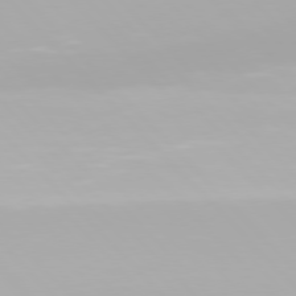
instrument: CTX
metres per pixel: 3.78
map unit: Hpe
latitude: 77.3481
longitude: -172.2144
